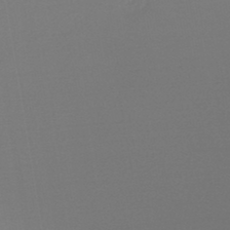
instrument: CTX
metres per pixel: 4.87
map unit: lHb
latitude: -45.3132
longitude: 64.2551
